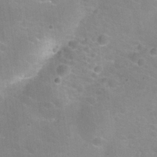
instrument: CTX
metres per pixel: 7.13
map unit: Nhu
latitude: 26.9325
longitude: -55.7449
